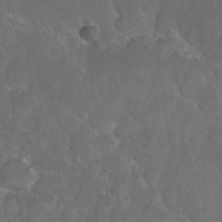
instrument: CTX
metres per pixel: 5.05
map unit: Nhu
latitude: 26.7246
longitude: -56.6301
